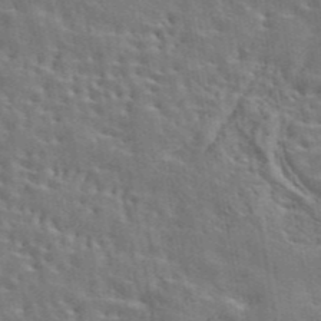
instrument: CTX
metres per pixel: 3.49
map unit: eAb
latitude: 43.8017
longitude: 113.2943
